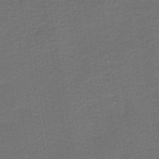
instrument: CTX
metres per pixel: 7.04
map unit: HNb
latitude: -43.7666
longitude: 51.6722
